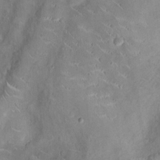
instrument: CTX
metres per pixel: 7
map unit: Ht
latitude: -4.6518
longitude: -14.9703
